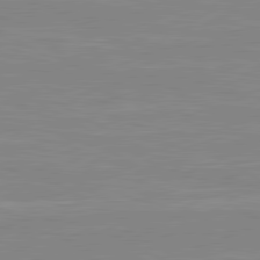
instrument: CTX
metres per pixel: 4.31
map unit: lApd
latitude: 80.6113
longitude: 171.6533
